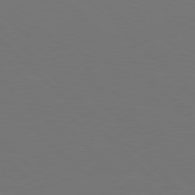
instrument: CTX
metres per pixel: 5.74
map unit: Hpe
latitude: 77.9339
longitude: -175.3293
